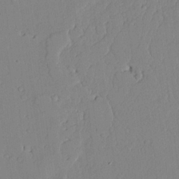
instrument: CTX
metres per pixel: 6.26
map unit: lAvf
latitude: 24.7246
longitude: -110.8758
